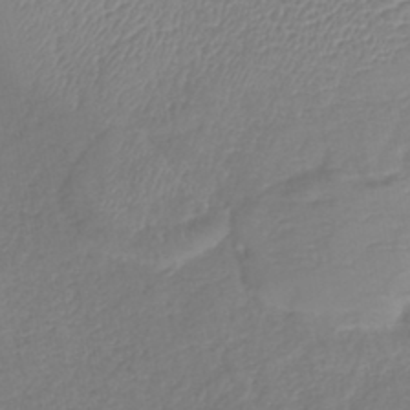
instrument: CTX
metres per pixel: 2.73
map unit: lHb
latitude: -41.2376
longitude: 75.1054
